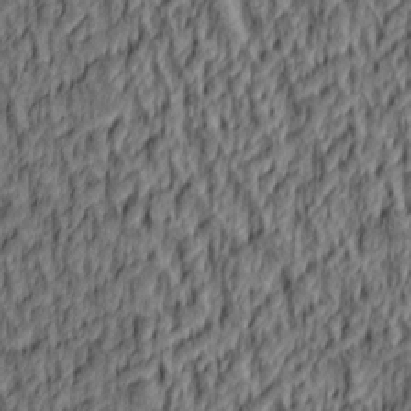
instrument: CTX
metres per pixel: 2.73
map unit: lAa
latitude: 4.6113
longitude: -114.9891
